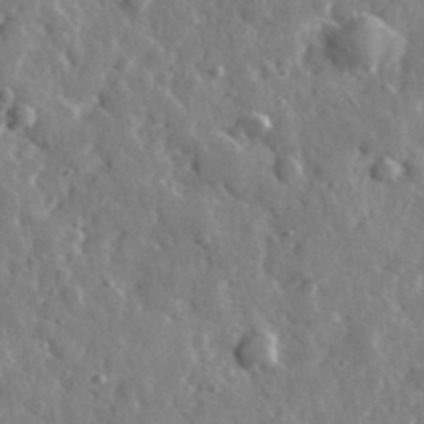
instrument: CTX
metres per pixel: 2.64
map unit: lHvf
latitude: 34.8380
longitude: -88.4790
